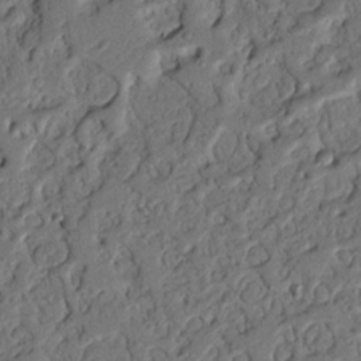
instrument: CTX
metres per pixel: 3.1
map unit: Nhu
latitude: 21.2159
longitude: -77.0647
